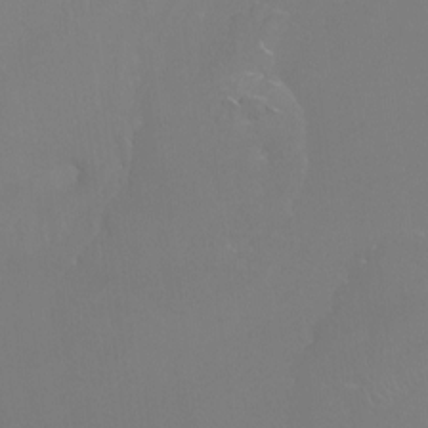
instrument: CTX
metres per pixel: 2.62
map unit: Htu
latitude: -7.5588
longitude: -33.3104
